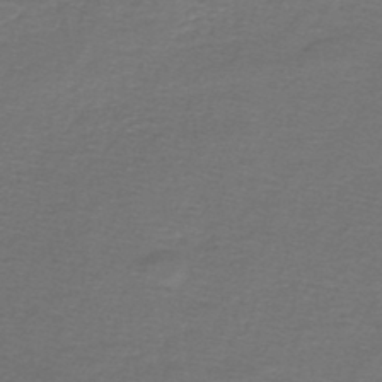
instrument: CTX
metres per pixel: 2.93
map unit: lHb
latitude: -43.8044
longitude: 56.9353
